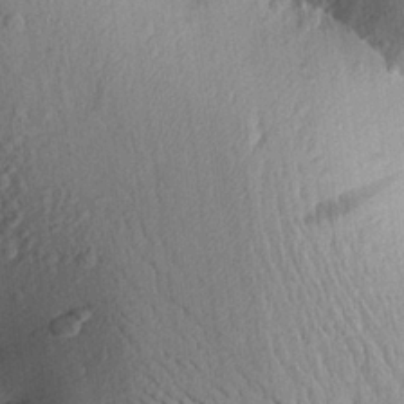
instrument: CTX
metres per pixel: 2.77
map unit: Aa
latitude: 24.3845
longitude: -150.0633
